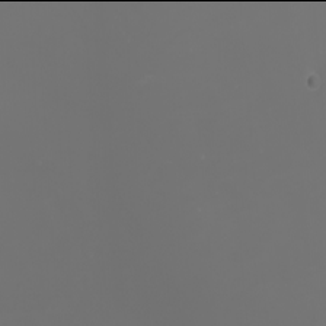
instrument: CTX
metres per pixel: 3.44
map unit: Nhu
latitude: -2.0094
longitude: -76.1577
